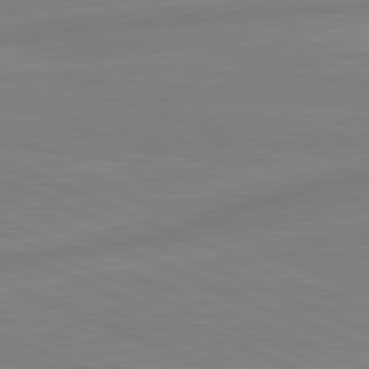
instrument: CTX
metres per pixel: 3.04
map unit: lApd
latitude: 81.6127
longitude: -174.1389
